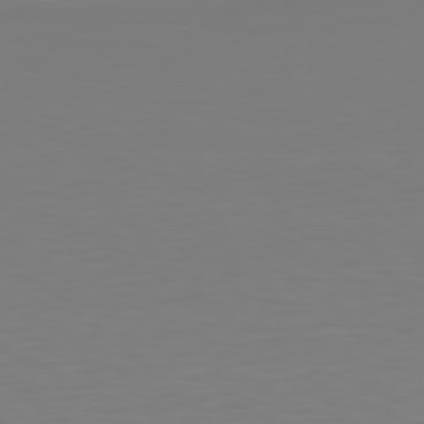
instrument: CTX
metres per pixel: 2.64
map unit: Hpe
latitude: 78.4601
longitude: -122.2900
